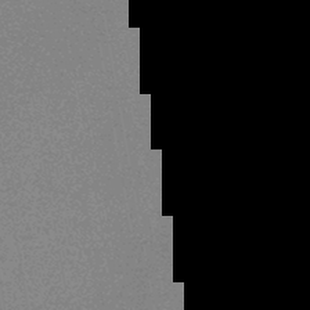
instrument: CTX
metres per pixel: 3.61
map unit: HNb
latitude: -44.1795
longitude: -40.1010
